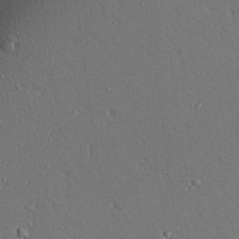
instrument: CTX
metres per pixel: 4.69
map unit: Aa
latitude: 24.2711
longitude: -132.1389
